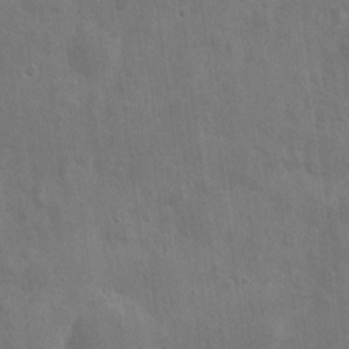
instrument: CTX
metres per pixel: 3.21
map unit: eHh
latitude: 6.9703
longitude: -72.4412
